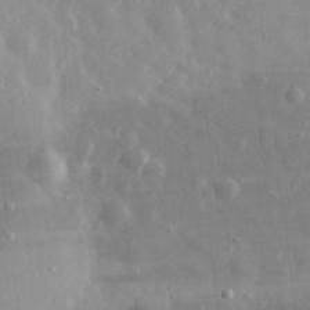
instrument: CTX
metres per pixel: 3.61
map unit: eHh
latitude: 31.8017
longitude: -71.9150
